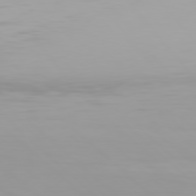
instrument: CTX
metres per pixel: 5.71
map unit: Hpe
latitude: 77.2159
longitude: -165.2348
